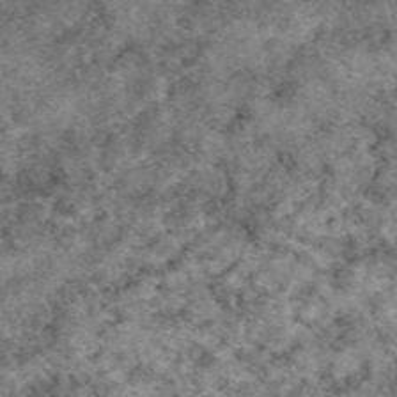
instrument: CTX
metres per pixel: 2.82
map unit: eAb
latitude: 49.4804
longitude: 109.2376
